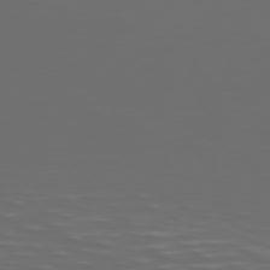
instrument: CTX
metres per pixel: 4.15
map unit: Hpe
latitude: 75.1025
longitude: -126.3278
